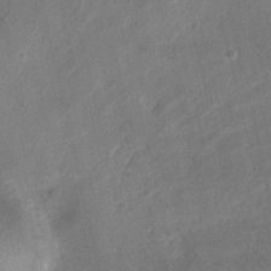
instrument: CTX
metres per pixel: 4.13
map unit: Nhu
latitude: 3.7638
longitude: -16.3656
